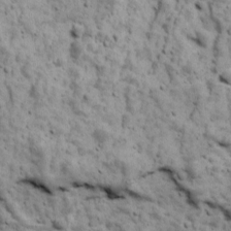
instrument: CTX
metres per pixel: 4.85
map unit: Ave
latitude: 17.5749
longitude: -134.2522
